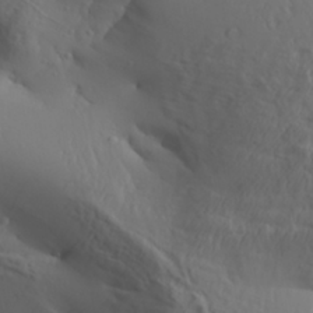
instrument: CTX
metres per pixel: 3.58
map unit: Aa
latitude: 30.2901
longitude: -132.7246
